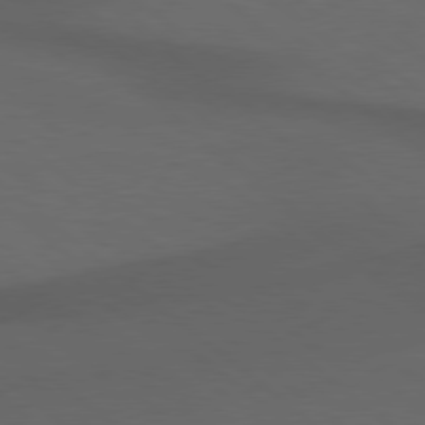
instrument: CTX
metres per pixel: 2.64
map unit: lApd
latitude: 78.5546
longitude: -177.0269
